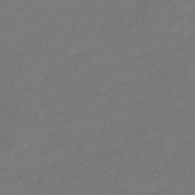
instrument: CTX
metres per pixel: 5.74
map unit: eHb
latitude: -46.9541
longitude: 82.2172
